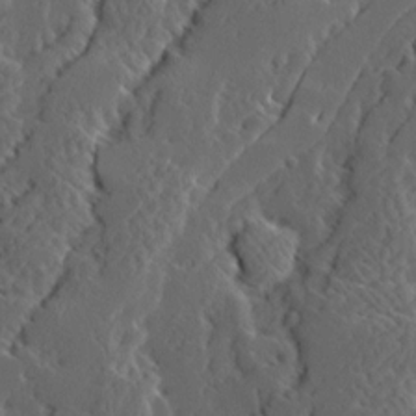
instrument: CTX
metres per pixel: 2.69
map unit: Ave
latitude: 14.2334
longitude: -136.6680
